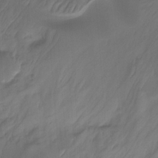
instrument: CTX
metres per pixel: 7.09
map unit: Ht
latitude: -14.3307
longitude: -53.0081
